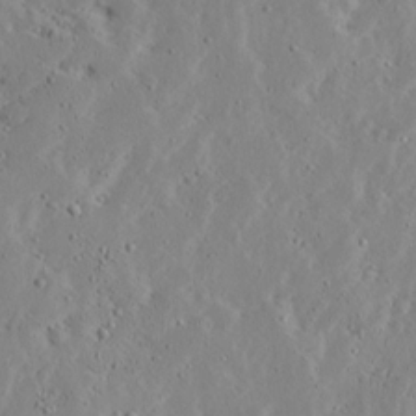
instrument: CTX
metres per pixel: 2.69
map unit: Ave
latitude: 13.3482
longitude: -136.3279
